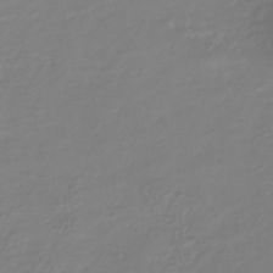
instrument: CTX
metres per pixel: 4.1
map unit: Nhu
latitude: -41.2565
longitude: -84.5735
